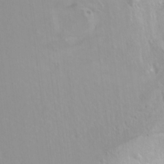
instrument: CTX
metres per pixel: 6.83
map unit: Ht
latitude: 6.5735
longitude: -29.8772
